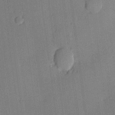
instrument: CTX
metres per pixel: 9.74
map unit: lHvf
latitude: 20.8380
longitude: 144.6330
